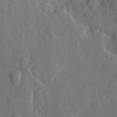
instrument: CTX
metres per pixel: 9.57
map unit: Hve
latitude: 25.1781
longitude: 149.1243
